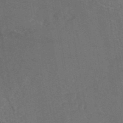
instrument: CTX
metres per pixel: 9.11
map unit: eAb
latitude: 45.2348
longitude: 115.6344
